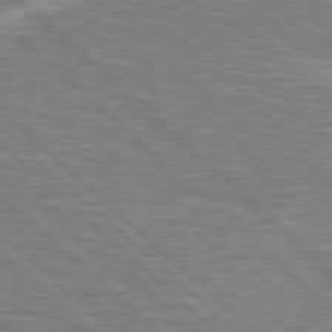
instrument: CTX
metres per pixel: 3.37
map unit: Hpe
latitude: 78.1956
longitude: -156.8191
